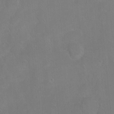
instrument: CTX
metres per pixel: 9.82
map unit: Ht
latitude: -6.5951
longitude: -37.5371
